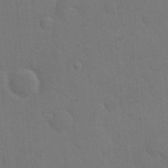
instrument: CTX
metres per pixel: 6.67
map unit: eHh
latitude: 18.6679
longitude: -64.3089
